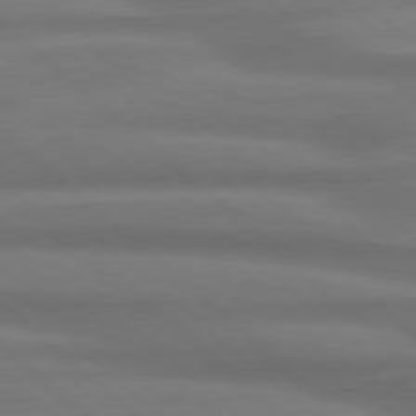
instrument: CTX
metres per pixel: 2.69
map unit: Hpe
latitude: 77.9717
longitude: -126.2145
